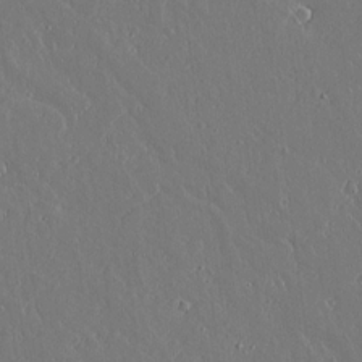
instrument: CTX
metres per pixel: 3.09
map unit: lAvf
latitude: 17.0458
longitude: -126.6302
